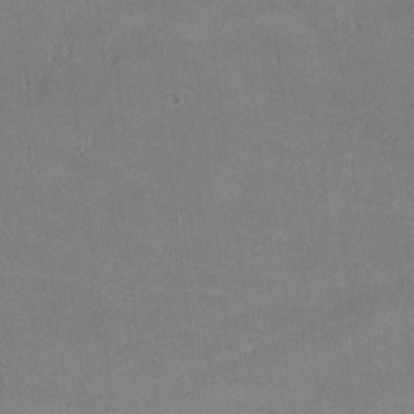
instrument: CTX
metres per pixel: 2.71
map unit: lHvf
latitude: -10.1984
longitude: -100.7435
